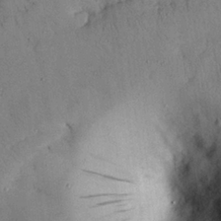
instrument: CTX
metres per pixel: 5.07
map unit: Nhu
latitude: 28.2900
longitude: -70.8191
